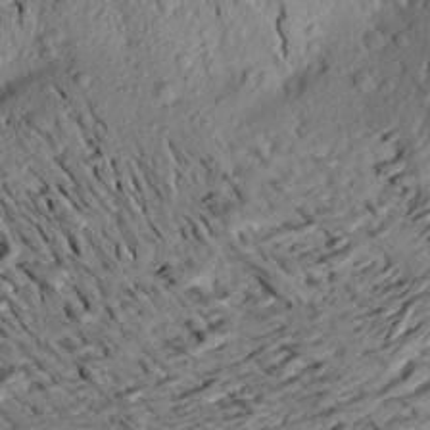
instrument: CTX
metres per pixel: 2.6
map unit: Aa
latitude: 20.7247
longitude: -148.8380
